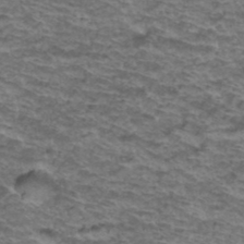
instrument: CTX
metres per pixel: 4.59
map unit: Hto
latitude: 38.1011
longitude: -43.5560
